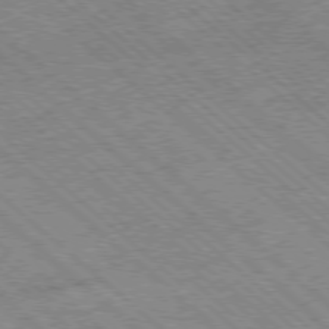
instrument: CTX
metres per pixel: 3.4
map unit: Ap
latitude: -78.2739
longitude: -49.1403
